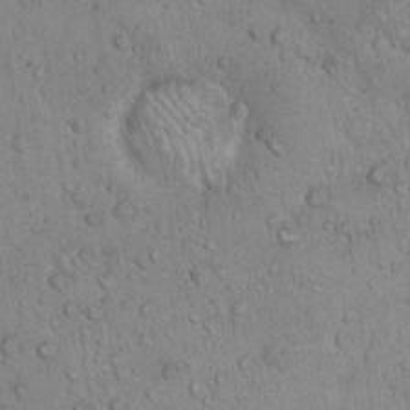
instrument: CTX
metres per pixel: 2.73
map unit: Hto
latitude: 13.3482
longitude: -55.7449
